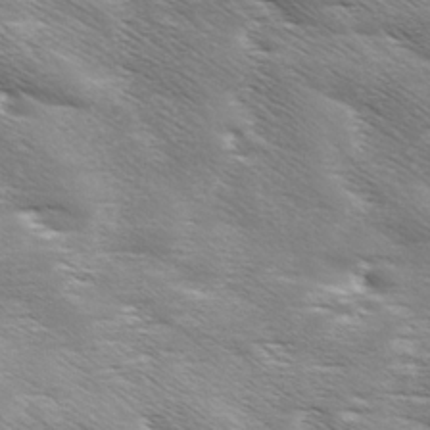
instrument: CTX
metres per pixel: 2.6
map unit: Ave
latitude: 11.1592
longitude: -106.4223
